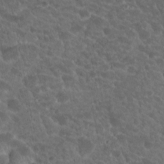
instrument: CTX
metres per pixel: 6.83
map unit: Hto
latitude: 19.3859
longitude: -34.4412
